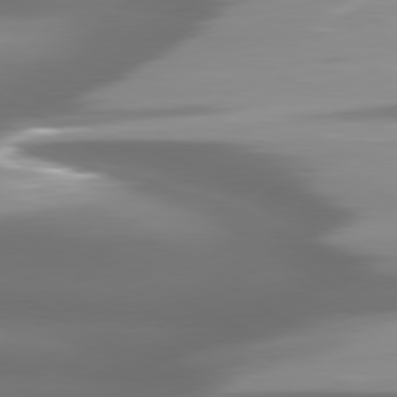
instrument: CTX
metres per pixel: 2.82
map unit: lApd
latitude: 80.1200
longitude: -139.0836
